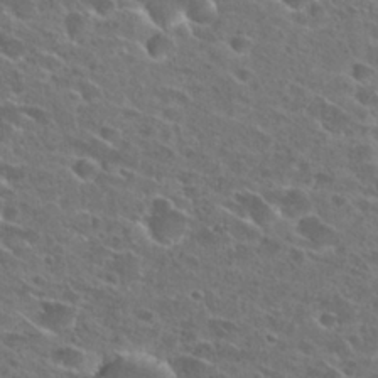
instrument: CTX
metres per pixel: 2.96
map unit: Hto
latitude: 26.3278
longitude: -46.1389
